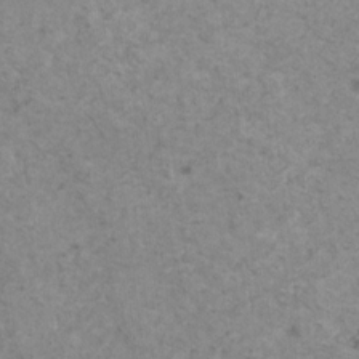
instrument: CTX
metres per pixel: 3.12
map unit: HNhu
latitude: 1.1970
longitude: 3.8989
